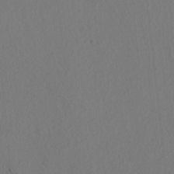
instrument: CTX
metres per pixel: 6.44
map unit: lAvf
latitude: 9.1592
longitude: 165.8234
